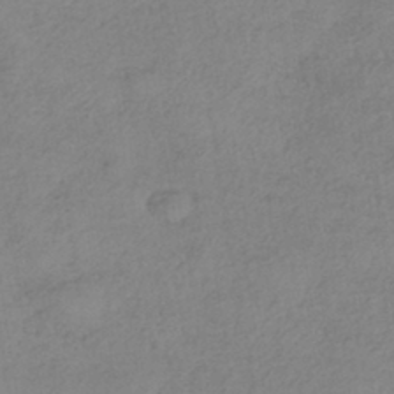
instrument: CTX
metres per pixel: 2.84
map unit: eHh
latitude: -42.2361
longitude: 119.4265
